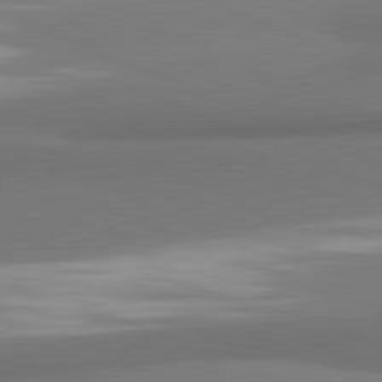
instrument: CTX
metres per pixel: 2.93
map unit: lApd
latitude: 81.8205
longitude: 163.7099
